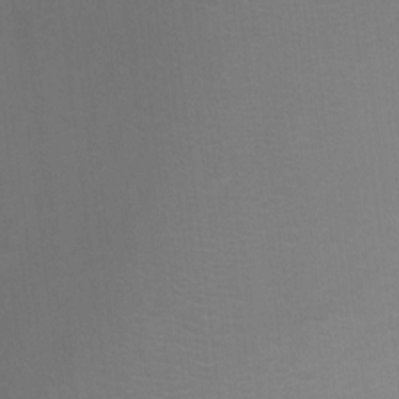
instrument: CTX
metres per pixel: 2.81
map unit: Ht
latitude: 2.0822
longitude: -25.5938
